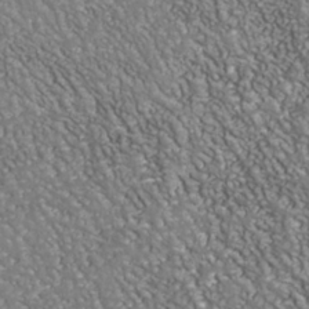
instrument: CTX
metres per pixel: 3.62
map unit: Nhu
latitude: -38.1228
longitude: -80.3089
